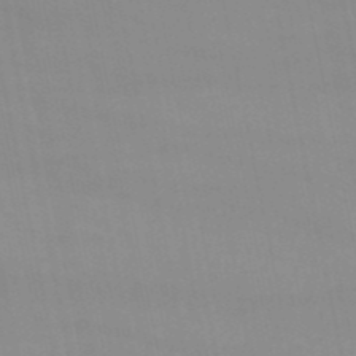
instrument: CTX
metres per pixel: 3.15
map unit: eHb
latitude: -50.0661
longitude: 68.0472
